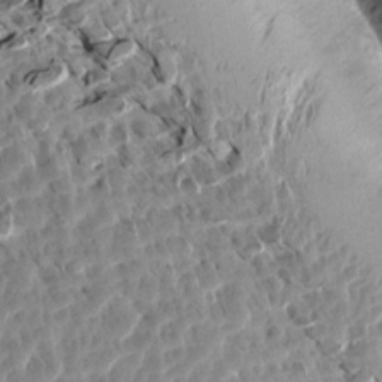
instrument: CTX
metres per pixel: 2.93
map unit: Aa
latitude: 13.5371
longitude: -141.3292
